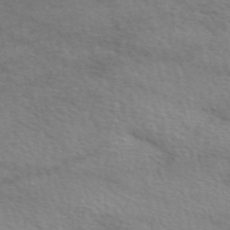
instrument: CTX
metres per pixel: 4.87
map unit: eAb
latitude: 50.8380
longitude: 116.5762
